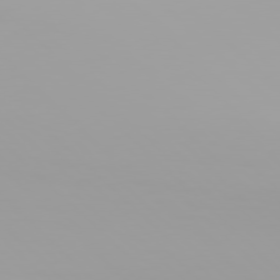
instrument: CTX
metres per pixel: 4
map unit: Hpe
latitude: 77.3859
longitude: -137.1403
